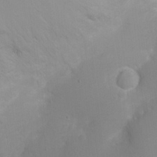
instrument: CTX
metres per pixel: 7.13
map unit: Ht
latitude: -2.0849
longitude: -16.1389
